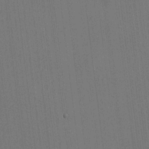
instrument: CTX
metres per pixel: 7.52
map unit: HNhu
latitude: 8.7624
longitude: 15.9745
